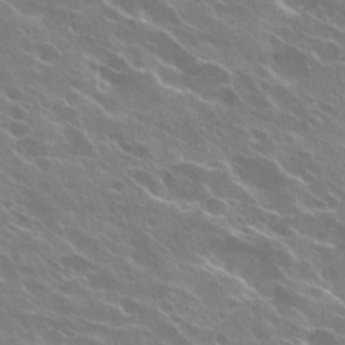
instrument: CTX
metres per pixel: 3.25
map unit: Hto
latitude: 27.1214
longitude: -41.0836
